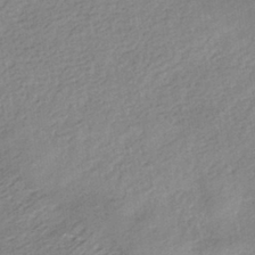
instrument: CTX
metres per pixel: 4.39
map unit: HNhu
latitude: -40.8408
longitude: 95.9367
